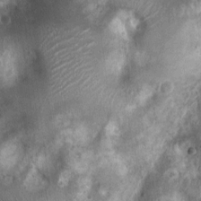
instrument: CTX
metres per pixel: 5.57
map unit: Nhu
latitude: 7.0080
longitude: -21.9906
